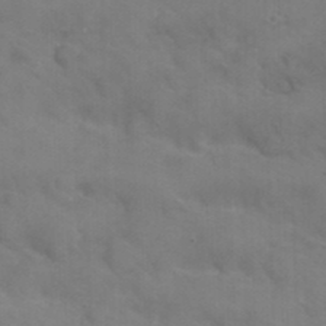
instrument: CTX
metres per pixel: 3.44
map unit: Nhu
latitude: 26.5924
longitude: -54.8002
